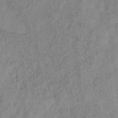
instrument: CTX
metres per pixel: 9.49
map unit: eHb
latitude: -29.8611
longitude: 68.8974
